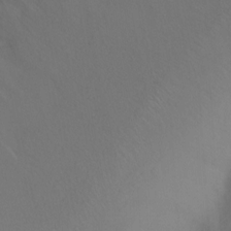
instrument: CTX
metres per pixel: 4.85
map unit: Ht
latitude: -9.8044
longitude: -38.1011
